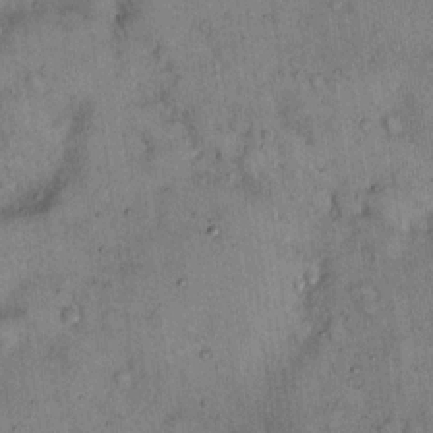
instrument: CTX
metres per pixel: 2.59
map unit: Hto
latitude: 13.3671
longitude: -58.9892
